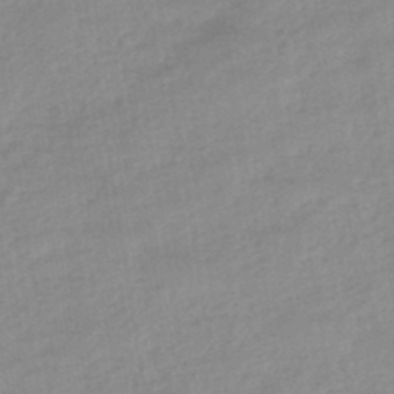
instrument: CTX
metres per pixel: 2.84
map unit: eHb
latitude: -45.1242
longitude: 84.8974
